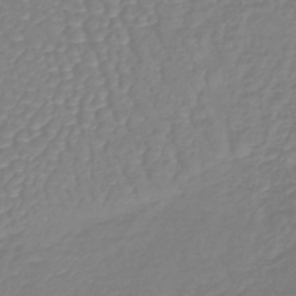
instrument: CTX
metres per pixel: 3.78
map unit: lHb
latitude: -41.8233
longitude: 67.3699
